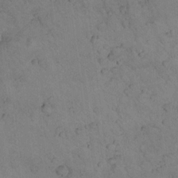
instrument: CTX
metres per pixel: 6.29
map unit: lHvf
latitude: 13.0270
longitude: 178.5762
